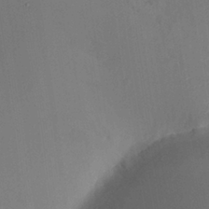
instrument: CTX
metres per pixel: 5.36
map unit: HNhu
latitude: 7.9906
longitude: -0.7246
